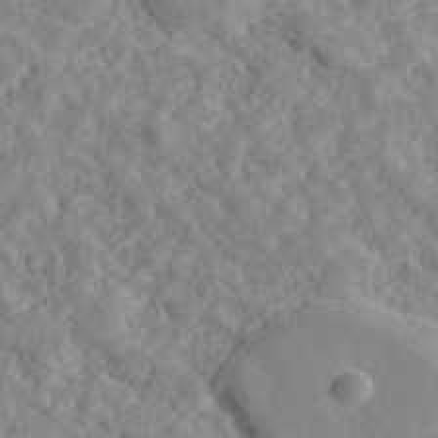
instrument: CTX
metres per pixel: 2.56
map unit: ANa
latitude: 41.2725
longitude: 29.9367
